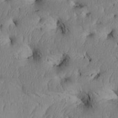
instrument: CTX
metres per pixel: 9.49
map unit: Htu
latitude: 3.1970
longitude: 148.9164
